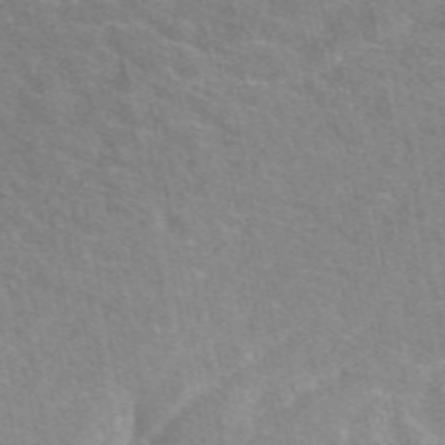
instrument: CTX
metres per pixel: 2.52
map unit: eAb
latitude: 49.4804
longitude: 115.5399
